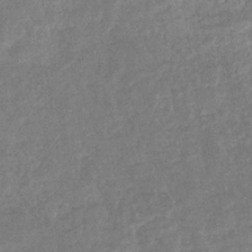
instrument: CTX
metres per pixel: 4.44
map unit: eHb
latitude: -34.2928
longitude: 76.3306
